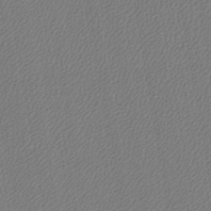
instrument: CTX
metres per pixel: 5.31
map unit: lHb
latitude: -42.5006
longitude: 61.1620
